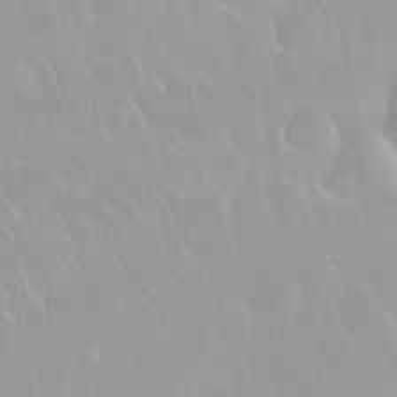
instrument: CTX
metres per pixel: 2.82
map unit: Nhu
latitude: 29.7827
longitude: -56.2711
